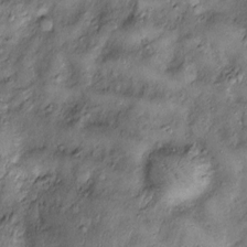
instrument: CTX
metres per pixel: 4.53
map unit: Htu
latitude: -6.7085
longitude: 159.8611
